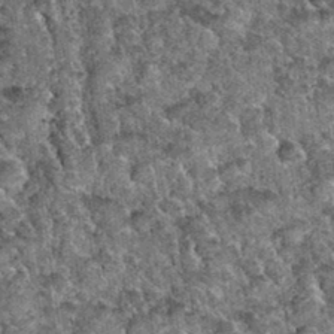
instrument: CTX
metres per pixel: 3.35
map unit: Hto
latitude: 34.8569
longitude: -52.1955
